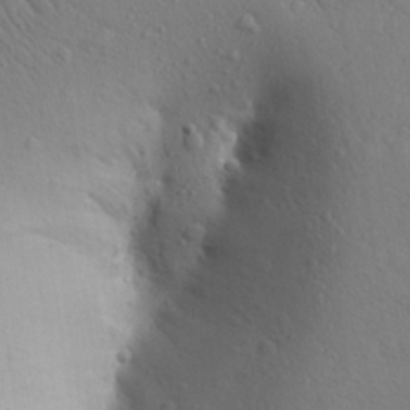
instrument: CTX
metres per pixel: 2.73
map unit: Aa
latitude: 26.2523
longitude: -148.1578
